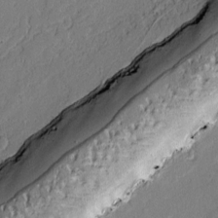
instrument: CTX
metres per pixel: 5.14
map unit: lAvf
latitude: -0.4629
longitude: -106.8002
